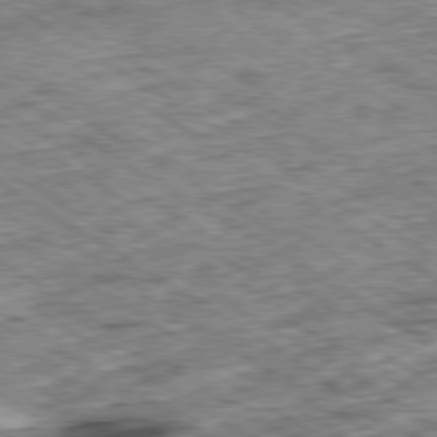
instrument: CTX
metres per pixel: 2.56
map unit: Ap
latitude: -80.1984
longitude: -49.6694
